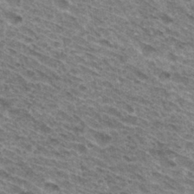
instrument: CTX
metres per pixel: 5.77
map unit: Hto
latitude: 31.7450
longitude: -46.6302
